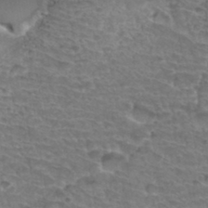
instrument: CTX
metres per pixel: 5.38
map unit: Hto
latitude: 34.1011
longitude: -44.3278
